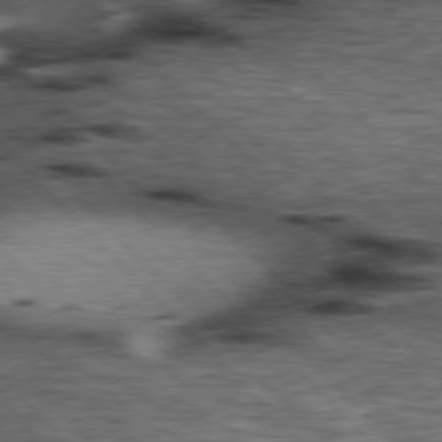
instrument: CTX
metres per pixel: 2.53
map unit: lApd
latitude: 77.2159
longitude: -49.8772
